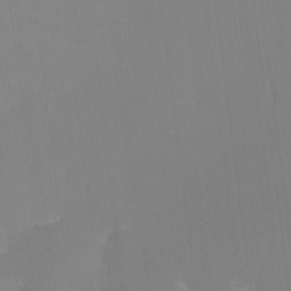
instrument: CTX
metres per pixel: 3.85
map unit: eHh
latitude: -6.1039
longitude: -78.3468
